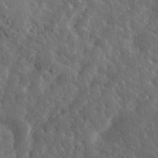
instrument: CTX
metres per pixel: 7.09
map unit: lHvf
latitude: 33.9717
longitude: -86.3845
